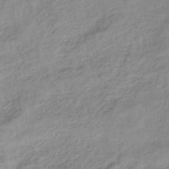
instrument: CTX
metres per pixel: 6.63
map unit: eHb
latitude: -44.1606
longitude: 85.0864
